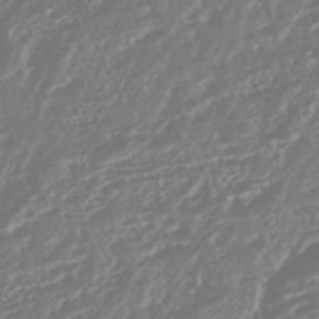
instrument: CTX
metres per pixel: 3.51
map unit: HNhu
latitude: -45.8233
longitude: 100.9541
